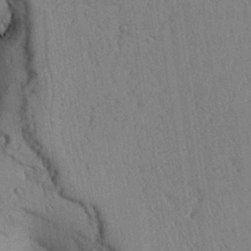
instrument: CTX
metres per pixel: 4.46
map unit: Aa
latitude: 31.6883
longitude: -144.5734
